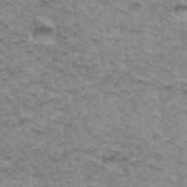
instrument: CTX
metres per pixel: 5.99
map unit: Hto
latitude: 34.4790
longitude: -47.5183
